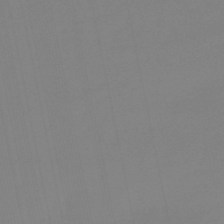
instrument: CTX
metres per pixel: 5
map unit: lHb
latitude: -49.5777
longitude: 80.0094
